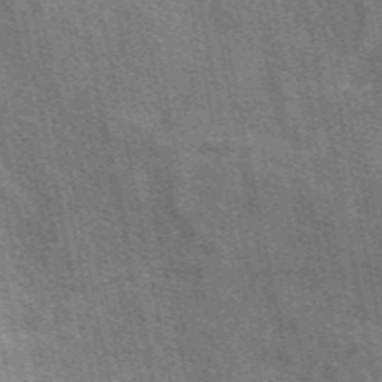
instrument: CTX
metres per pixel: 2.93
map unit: eAb
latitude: 49.4993
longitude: 116.2550
